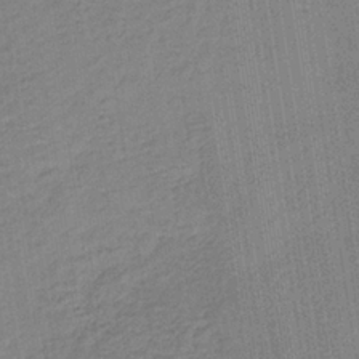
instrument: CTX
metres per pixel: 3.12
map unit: lHb
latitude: -34.6896
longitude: 65.4077
